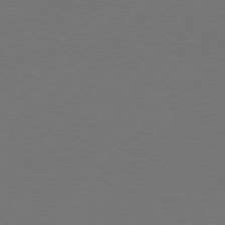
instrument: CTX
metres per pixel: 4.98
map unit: Hpe
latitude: 75.5182
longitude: -129.7827
